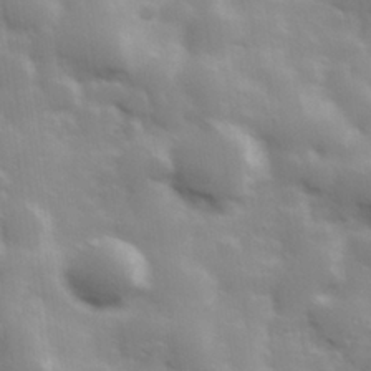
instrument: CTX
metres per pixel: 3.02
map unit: Hve
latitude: 30.9703
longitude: 150.3117
